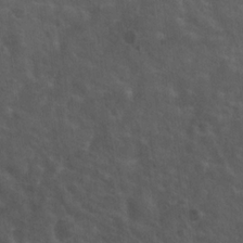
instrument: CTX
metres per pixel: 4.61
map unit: Hto
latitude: 19.4237
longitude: -54.3089
